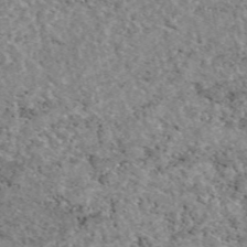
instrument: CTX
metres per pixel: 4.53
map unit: eAb
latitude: 48.2900
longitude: 112.7085
